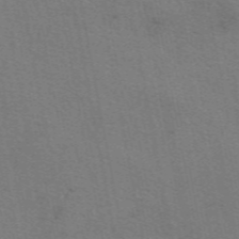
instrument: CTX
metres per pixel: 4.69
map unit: eAb
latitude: 50.5545
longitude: 104.9541
